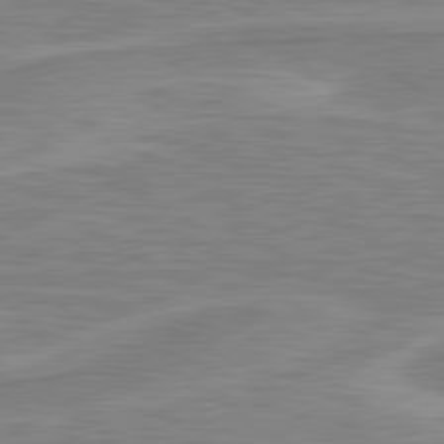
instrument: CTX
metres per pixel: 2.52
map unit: lApd
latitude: 80.8380
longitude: 174.1794
